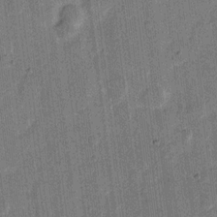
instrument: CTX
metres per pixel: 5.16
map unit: eHh
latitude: 11.4427
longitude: -66.0255
